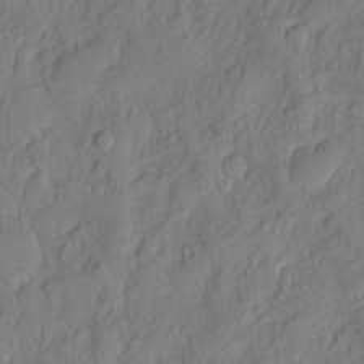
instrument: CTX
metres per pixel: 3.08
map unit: eHh
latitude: 6.4790
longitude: -76.1955
